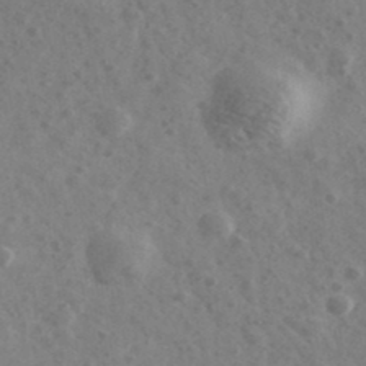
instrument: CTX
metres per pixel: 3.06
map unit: Ave
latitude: 39.2348
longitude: -106.6490
